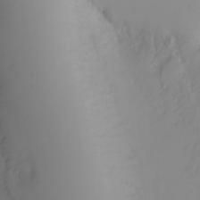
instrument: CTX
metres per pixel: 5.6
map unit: Nhu
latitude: -3.1998
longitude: -72.2334
